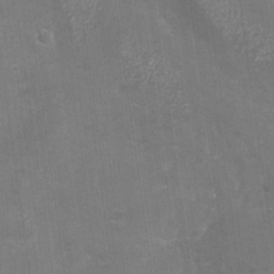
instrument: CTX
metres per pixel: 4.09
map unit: Nhu
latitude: -28.1417
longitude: -59.1970
